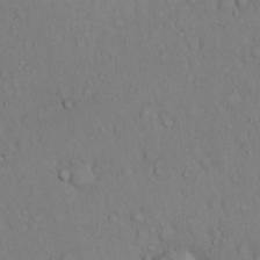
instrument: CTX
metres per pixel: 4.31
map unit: Hto
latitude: 13.6694
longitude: -57.9150
